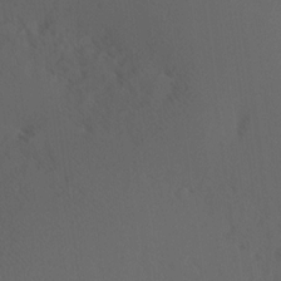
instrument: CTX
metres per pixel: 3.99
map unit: Hve
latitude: 12.3467
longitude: -89.9339
